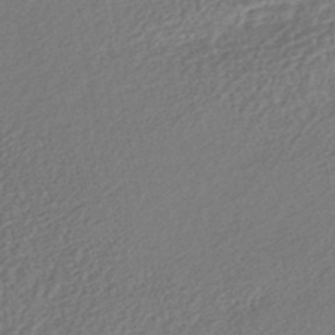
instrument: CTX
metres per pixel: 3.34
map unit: HNhu
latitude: -45.1242
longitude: 102.0472
